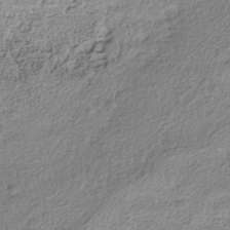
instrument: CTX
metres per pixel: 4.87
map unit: Nhe
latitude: -41.6722
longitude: -111.2537
